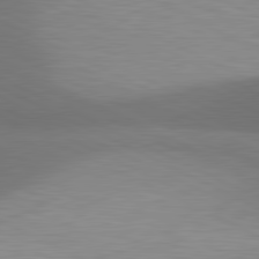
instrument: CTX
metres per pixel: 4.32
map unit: lApd
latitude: 81.1403
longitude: 139.3888
